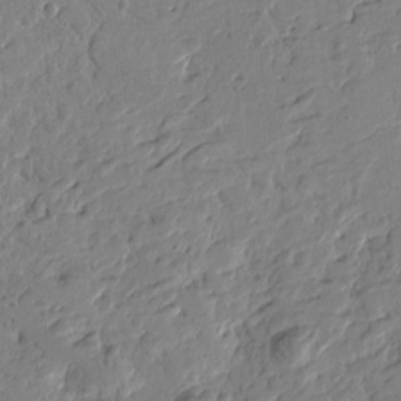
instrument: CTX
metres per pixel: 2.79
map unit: Htu
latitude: -1.9745
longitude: -178.3468
